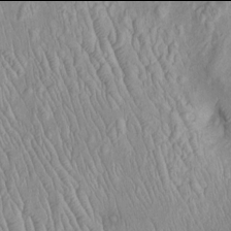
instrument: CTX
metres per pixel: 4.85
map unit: Htu
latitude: -6.0094
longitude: 152.4440
